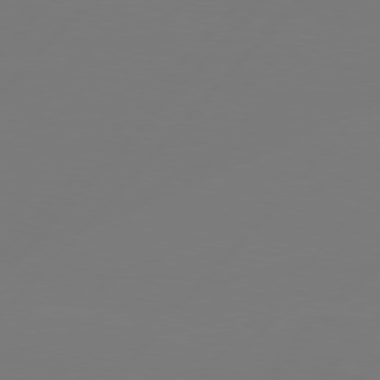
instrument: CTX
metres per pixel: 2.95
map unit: Hpe
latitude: 76.6112
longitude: -137.9717
